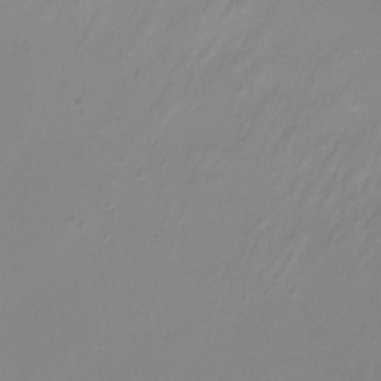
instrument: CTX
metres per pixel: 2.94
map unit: Nhu
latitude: -12.3117
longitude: -68.4601
